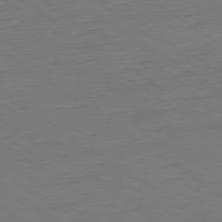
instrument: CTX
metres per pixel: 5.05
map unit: Ap
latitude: -79.4454
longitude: -56.6112
